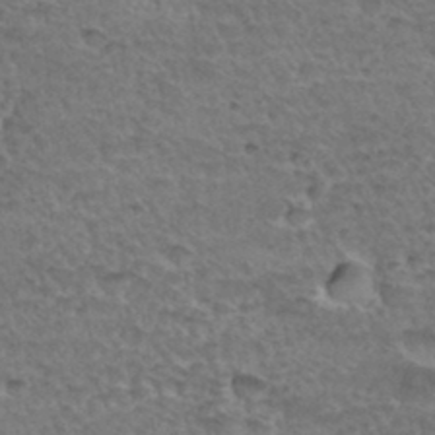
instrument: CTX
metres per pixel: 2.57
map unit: Hto
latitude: 35.2726
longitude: -45.3292
